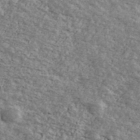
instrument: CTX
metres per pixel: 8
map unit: Ave
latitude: 40.9135
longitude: -108.8002
